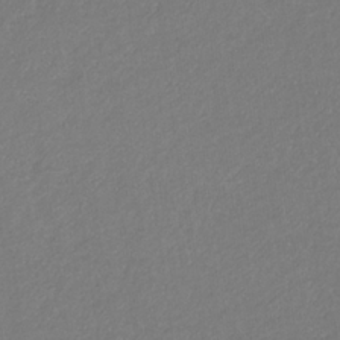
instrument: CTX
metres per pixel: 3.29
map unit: eHb
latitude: -30.8597
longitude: 68.3873
